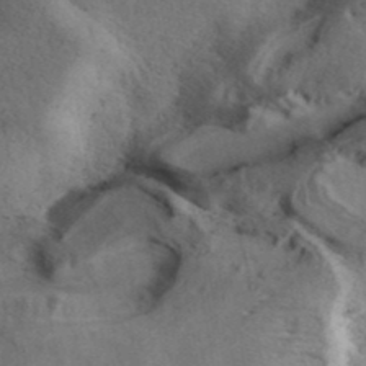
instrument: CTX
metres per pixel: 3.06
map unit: ANa
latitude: 40.1766
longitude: 17.7856
